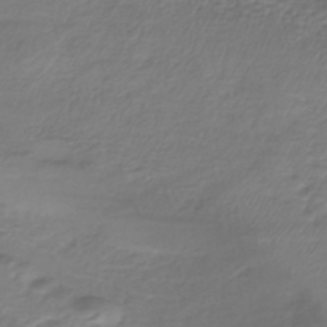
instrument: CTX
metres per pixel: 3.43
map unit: lHb
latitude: -42.3495
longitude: 72.4251
